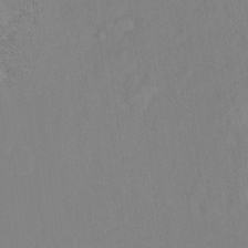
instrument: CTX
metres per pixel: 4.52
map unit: Ht
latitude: -13.3321
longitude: -58.1011
